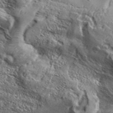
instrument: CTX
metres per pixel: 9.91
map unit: Aa
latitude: 34.4412
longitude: -135.3859
